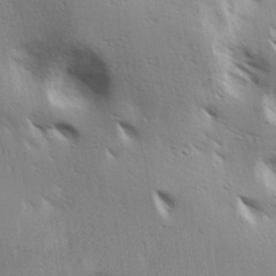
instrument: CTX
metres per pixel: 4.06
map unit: lAa
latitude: 17.8205
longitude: -138.6679
